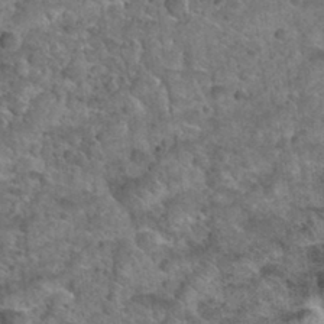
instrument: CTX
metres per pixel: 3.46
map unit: Nhu
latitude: 32.2900
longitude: -52.1200
